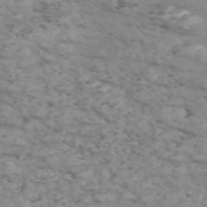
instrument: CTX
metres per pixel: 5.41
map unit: Nve
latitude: -58.2928
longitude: 54.5952
